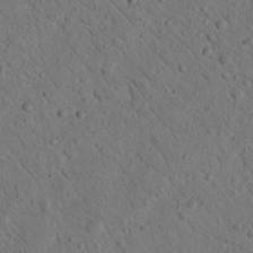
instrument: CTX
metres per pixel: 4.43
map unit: Nhu
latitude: 21.9717
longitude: -76.2711
